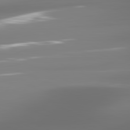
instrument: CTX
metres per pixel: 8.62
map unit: lApd
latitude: 81.4615
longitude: -136.8002
